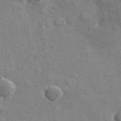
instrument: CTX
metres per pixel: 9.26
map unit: lHvf
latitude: 36.4412
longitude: -90.3089
